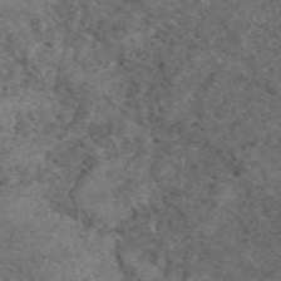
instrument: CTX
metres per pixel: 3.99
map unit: eAb
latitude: 48.4412
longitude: 107.5210
